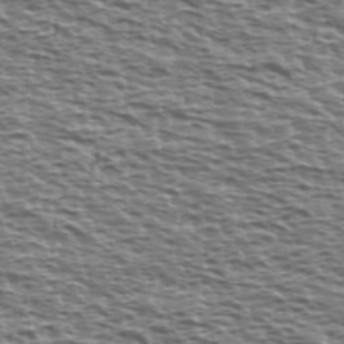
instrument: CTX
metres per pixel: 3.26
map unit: Ave
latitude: 38.0822
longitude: -112.7057
